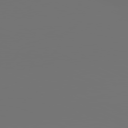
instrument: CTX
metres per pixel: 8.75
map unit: lApd
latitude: 81.3293
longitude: -152.0633
